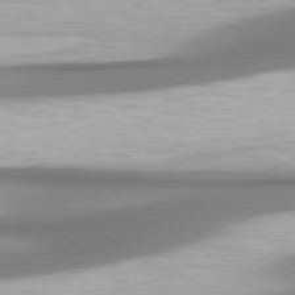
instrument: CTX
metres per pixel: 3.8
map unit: lApd
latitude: 80.5357
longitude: 178.4251
